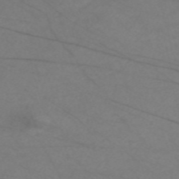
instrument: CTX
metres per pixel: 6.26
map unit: Nve
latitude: -58.4628
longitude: 61.2376
